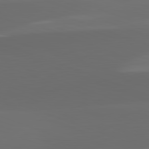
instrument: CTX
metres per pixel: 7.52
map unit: lApd
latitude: 82.2144
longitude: 134.9164
